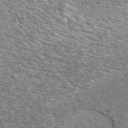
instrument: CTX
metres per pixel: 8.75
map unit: ANa
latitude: 42.4034
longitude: 26.3117
